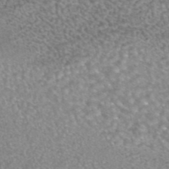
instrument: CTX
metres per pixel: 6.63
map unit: eAb
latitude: 44.9513
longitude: 104.5196
